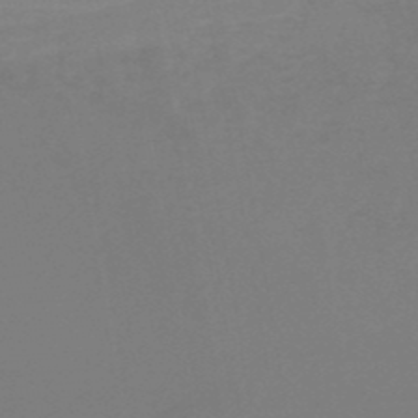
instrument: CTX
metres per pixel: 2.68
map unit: HNb
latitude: -48.5007
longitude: 59.6154
